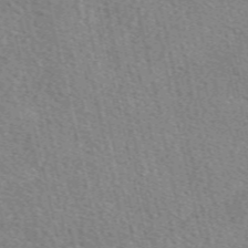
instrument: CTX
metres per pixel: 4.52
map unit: eAb
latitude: 51.7071
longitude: 113.8611
